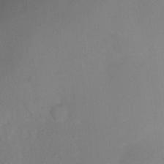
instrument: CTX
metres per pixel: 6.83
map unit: Ht
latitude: -10.7652
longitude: -34.3278
